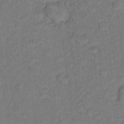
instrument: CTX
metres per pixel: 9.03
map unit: Hto
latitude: 15.5372
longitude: -31.4049
